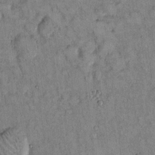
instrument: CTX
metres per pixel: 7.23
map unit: Hto
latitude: 13.7828
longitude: -58.9703
